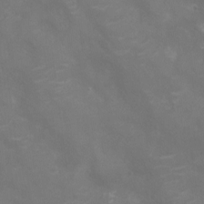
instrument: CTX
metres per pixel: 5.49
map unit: Nhu
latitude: -10.4440
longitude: -20.6491
